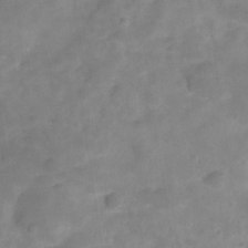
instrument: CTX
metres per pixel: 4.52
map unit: Hve
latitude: -32.0850
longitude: 93.0297
